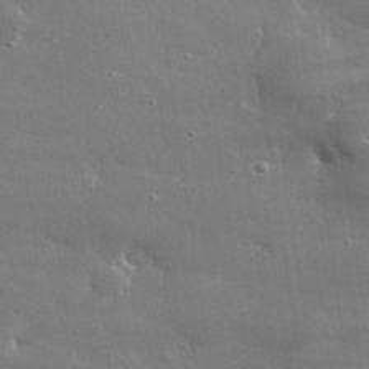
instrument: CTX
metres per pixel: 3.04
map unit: lHvf
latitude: 32.0633
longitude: -89.3671
